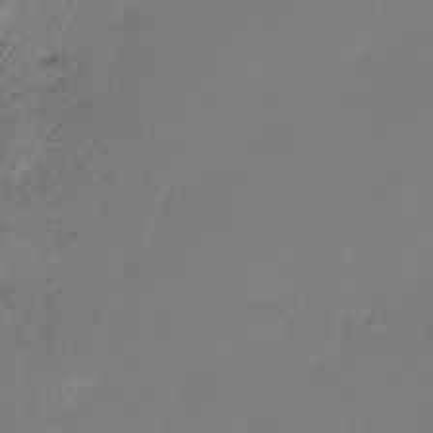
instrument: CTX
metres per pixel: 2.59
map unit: Nhe
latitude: -34.5763
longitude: -143.3860
